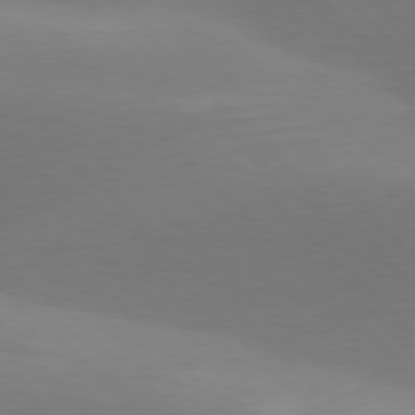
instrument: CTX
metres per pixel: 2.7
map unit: lApd
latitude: 77.5371
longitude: -50.6301
